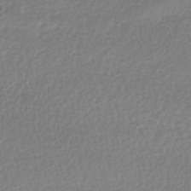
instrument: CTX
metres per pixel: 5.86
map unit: lHb
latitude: -40.7841
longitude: 71.5588
